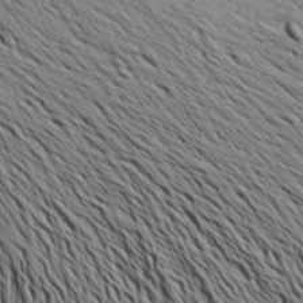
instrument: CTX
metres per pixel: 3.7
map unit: Aa
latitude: 19.3859
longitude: -148.0633
